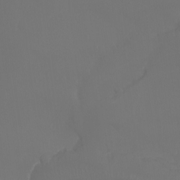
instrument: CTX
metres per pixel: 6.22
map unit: Aa
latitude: -7.4832
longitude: -72.6491
